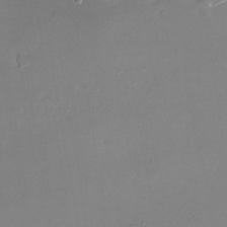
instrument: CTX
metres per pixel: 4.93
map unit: Nhu
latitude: -24.7463
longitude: -73.0270
